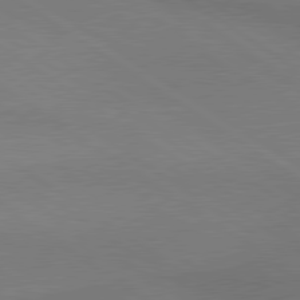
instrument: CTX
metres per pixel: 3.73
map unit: lApd
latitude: 79.7828
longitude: -177.8961
